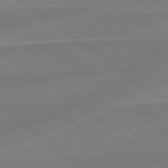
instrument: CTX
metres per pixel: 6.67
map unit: lApd
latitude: 79.0081
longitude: -141.8772
